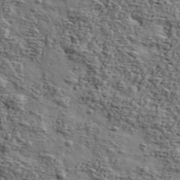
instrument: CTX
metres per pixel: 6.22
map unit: Ave
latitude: 43.2159
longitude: -110.3090
